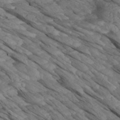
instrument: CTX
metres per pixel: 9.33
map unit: Aa
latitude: 26.8758
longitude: -133.5938
